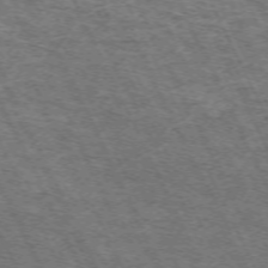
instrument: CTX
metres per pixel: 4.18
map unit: Hpe
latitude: -71.0298
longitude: 11.2943
